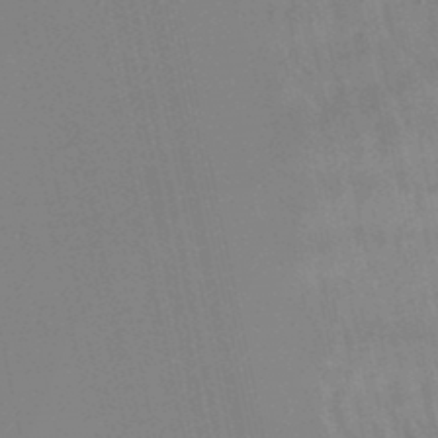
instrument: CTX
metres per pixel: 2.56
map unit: lHb
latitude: -48.1606
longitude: 75.3699
